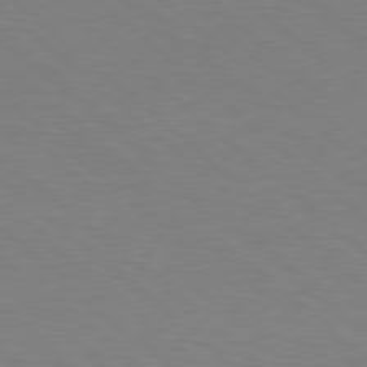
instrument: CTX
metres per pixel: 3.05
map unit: Hpe
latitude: 78.4412
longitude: -150.3845
